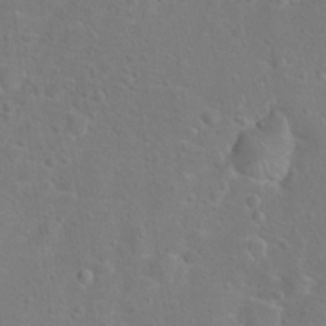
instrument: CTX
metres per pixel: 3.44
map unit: Hto
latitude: 17.3482
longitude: -42.3089
